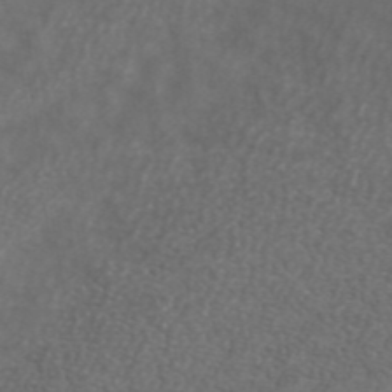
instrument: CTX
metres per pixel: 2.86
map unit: ANa
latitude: 42.7435
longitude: 24.2550
